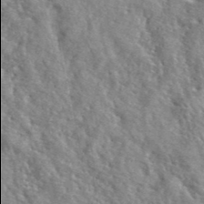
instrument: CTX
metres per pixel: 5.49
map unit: lHvf
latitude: 42.2334
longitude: -89.9906
